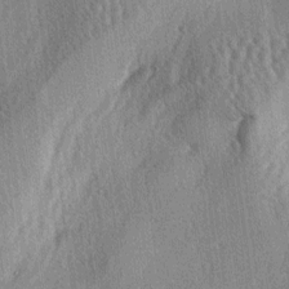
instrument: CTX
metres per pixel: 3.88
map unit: lAa
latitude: -4.7085
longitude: -126.1011
